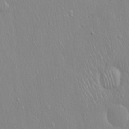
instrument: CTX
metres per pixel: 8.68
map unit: Hto
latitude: 17.5938
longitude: -57.6882
